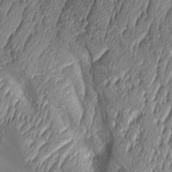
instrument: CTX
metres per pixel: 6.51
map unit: Aa
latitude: 8.2712
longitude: -129.4804
